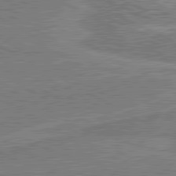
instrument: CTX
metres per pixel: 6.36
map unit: lApd
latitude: 80.9892
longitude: 169.1998
